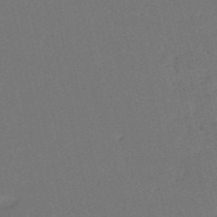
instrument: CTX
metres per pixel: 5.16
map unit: HNb
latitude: -54.8030
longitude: -41.7071
